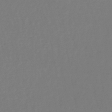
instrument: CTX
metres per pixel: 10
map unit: lHb
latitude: -45.1431
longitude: 76.5574
